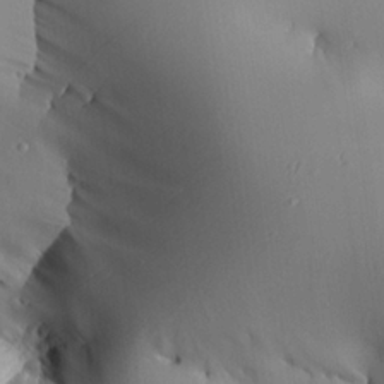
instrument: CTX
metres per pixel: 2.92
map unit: Aa
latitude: 25.4615
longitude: -129.4048
